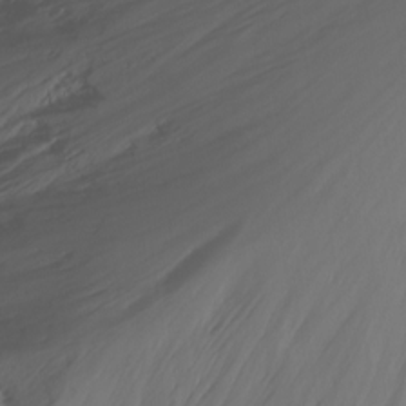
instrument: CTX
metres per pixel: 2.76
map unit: Nhu
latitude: -13.6722
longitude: -61.2348
